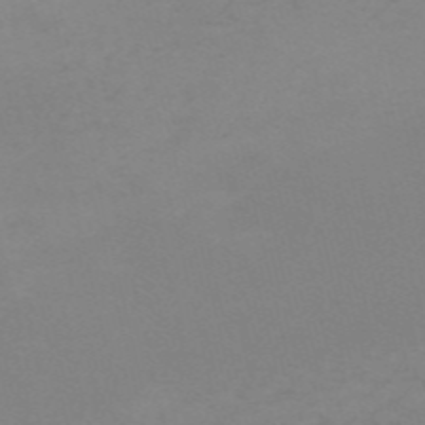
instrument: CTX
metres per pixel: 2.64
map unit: HNb
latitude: -55.7856
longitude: -41.2348
